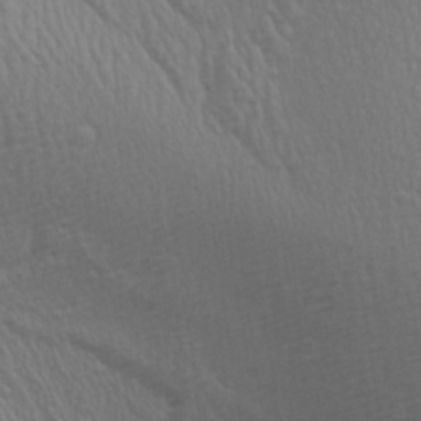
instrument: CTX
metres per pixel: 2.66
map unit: Aa
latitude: 26.9703
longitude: -136.7624
